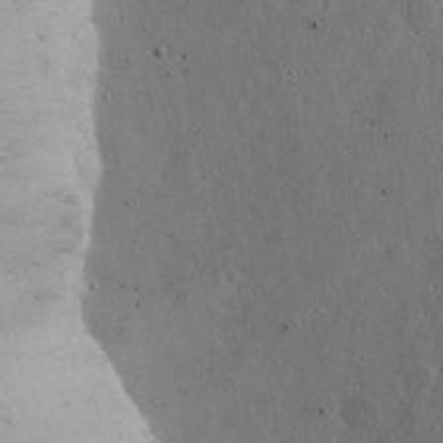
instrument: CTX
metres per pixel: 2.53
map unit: eHh
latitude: 24.5167
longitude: -72.5546
